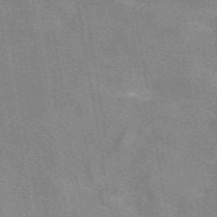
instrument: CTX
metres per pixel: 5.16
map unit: eAb
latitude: 49.3104
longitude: 116.0849
